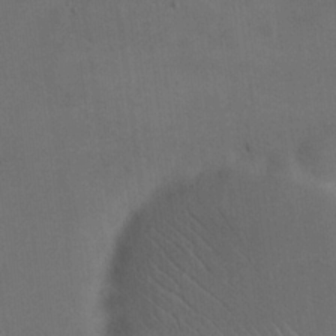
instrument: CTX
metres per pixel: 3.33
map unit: eHh
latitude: 18.6301
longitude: -65.6505
